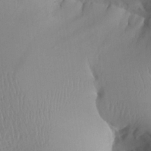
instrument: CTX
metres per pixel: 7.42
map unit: Aa
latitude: 26.2712
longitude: -133.5560
